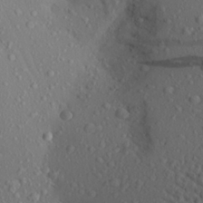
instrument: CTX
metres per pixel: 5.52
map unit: Aa
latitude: 23.2348
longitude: -145.7638
